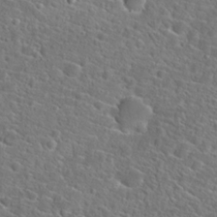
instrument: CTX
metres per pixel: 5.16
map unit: Hto
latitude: 23.0836
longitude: -45.2348
